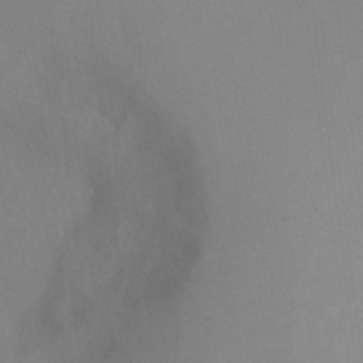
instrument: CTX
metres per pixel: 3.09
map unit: Ht
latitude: -4.5573
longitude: -27.8772
